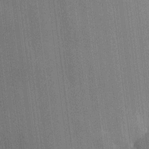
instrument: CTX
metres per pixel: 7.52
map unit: HNhu
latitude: 8.4412
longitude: 15.5210
